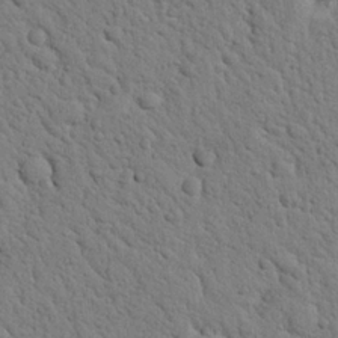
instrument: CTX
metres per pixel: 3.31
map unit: Nhu
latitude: 22.3278
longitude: -76.8191
